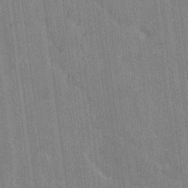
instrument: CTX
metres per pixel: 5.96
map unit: Htu
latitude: -7.8989
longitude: 176.5196
